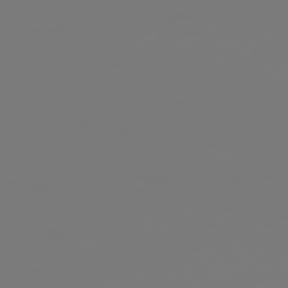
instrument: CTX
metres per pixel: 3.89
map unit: Hpe
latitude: 78.6491
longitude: 173.5588
